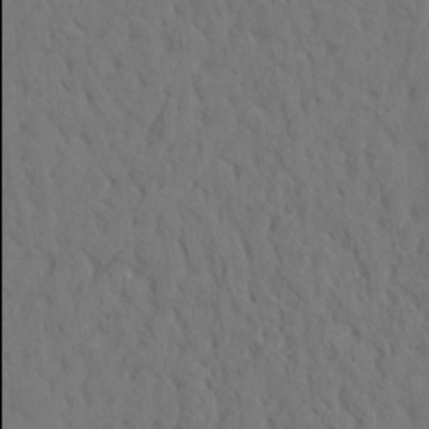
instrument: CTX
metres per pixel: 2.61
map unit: eHh
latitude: -1.6911
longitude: 18.0094
